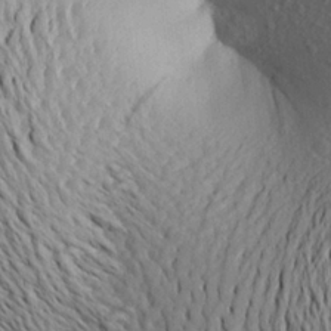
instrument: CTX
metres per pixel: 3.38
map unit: Aa
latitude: 24.2333
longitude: -149.8205
